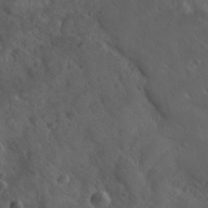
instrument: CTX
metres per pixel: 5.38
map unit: Hto
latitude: 19.4804
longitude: -54.5357
